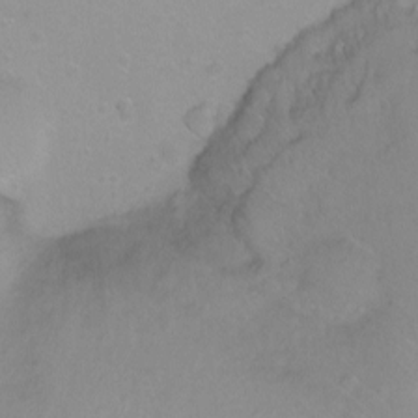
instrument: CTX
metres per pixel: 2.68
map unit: Ht
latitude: -8.8597
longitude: -35.8394
